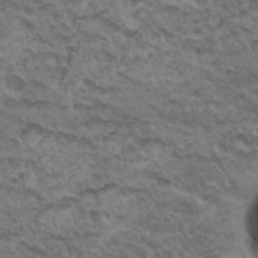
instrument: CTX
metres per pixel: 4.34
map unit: Hto
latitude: 33.3293
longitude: -47.7828
